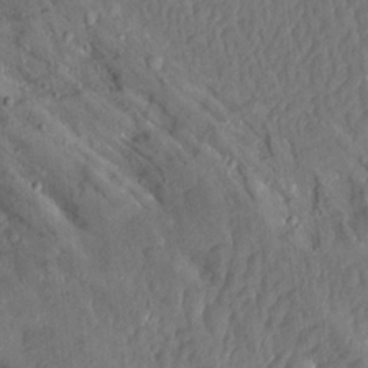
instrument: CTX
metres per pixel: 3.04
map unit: Aa
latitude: 15.0081
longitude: -145.2348
